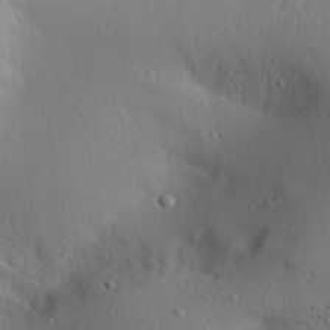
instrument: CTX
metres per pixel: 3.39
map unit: Aa
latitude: 28.5923
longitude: -144.8947
